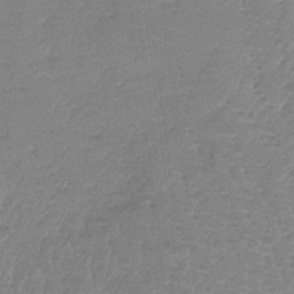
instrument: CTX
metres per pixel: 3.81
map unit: lHb
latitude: -41.3321
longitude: 66.4440
